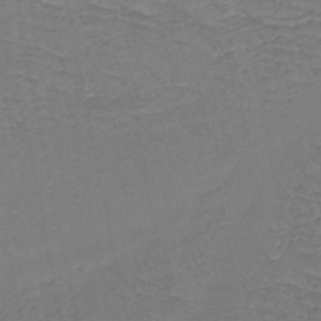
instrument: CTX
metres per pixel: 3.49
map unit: HNb
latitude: -49.9367
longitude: -51.8205
